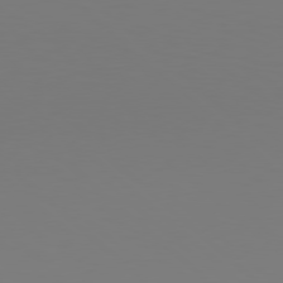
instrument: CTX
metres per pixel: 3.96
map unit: Hpe
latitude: 78.1578
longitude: -132.5924
